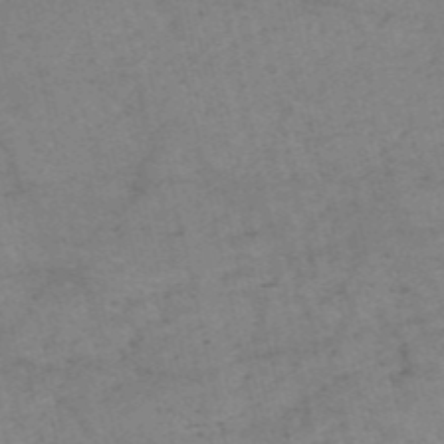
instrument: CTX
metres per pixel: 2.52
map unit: HNb
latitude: -54.8786
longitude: -43.6694
